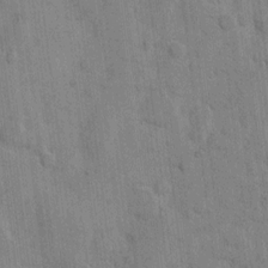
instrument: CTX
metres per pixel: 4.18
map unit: eHh
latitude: 9.1592
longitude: -66.0255
